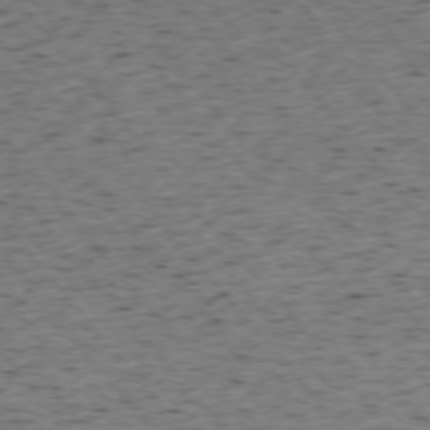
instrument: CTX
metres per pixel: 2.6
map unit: Ap
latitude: -75.8990
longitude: -62.5735
